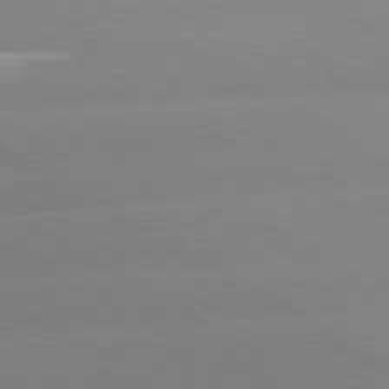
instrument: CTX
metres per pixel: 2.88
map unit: lApd
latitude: 80.2333
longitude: -152.8947
